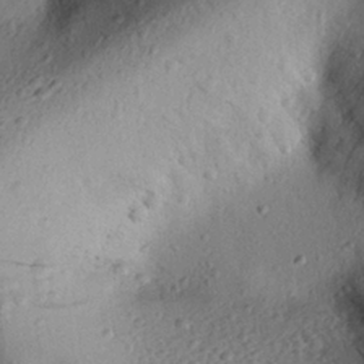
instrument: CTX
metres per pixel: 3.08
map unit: eHh
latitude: 25.3292
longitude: -77.1025
